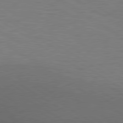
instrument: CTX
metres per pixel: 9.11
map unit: lApd
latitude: 80.2522
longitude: 126.5384
